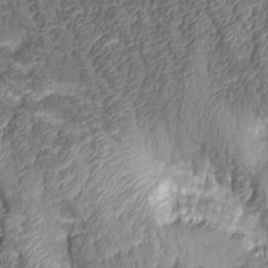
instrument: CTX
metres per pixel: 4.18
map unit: Aa
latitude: 7.1592
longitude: -128.1389
